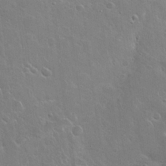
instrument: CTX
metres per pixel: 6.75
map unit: Hto
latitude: 19.6316
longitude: -49.5938
